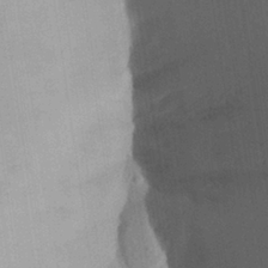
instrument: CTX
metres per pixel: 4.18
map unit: Aa
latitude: 25.8016
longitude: -148.0255
